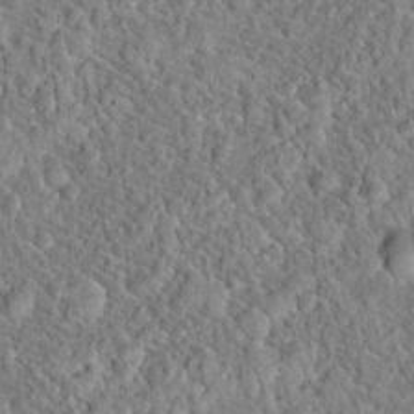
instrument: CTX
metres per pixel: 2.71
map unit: Hto
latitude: 18.8380
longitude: -42.9703
